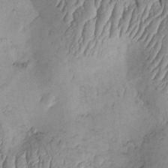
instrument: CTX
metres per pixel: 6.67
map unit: Htu
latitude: 2.0633
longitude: 149.1054
